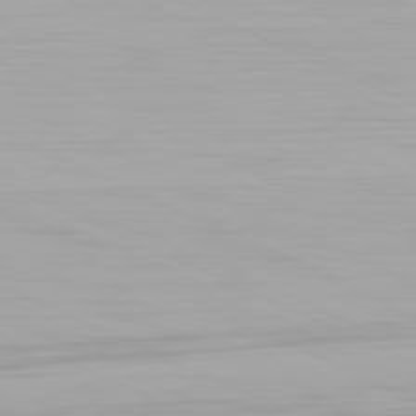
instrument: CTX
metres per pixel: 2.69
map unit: Hpe
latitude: -81.4455
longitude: 19.9367
